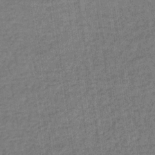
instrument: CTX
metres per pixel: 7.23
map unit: lHb
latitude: -35.8044
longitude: 65.5777
